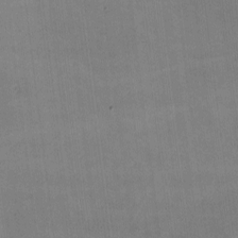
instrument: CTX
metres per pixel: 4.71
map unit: lHvf
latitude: -10.0094
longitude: -101.5749
